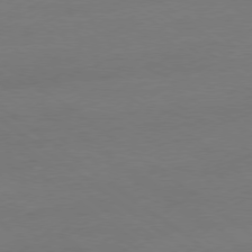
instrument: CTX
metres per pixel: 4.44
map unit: Ap
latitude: -78.8408
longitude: -55.6316
